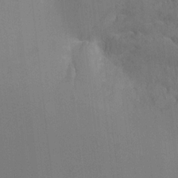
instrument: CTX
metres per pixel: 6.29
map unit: Nhu
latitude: -17.5399
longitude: -47.3293
